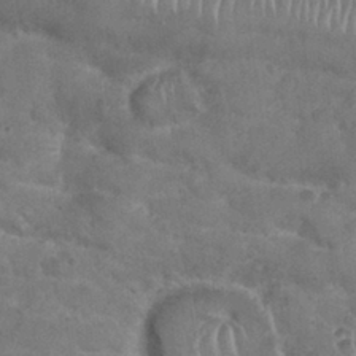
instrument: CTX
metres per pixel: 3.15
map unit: Nhu
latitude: 29.3670
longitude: -53.5560
